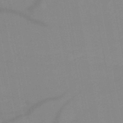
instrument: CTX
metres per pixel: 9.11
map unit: HNb
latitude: -49.3510
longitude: -40.7246
